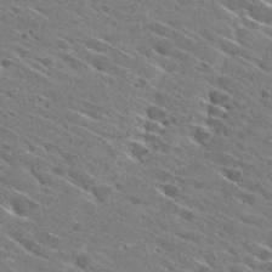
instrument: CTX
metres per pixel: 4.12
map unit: Hto
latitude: 29.3481
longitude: -43.1403
